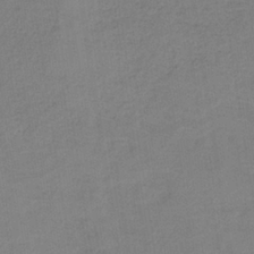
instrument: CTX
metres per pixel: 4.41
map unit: HNb
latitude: -34.8408
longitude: 54.6519
